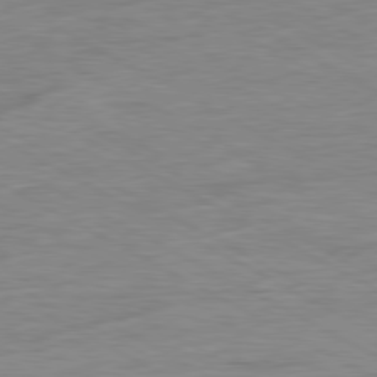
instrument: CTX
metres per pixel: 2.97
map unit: Ap
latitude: -81.0109
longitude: -77.9150
